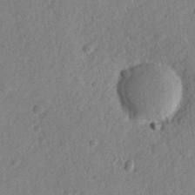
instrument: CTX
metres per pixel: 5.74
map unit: lHvf
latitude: 23.6694
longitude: 144.3306
